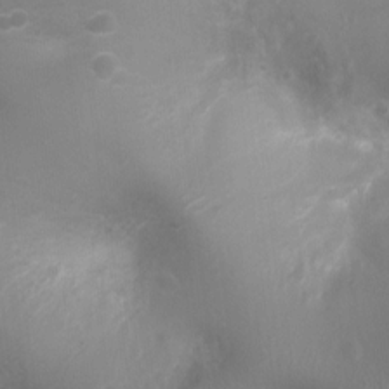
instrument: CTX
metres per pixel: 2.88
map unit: Nhu
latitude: 5.6316
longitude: -17.2726
